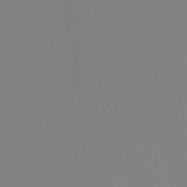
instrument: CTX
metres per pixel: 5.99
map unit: Ht
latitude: -14.1228
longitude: -51.5749
